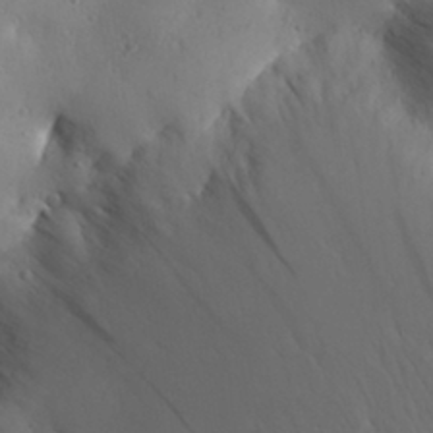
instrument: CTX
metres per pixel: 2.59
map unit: Aa
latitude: 30.7436
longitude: -143.4238
